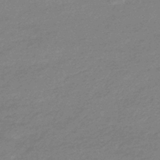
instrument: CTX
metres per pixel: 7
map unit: HNhu
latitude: -42.8596
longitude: 93.2187
